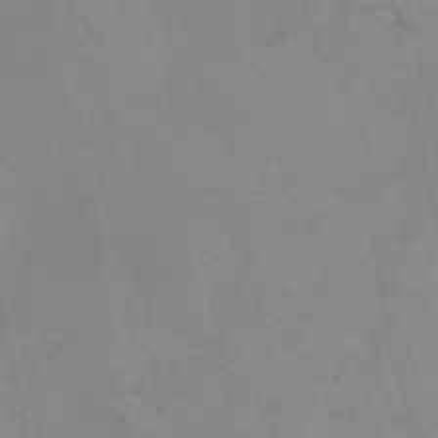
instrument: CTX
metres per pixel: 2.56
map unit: eAb
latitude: 49.6127
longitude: 104.5007
